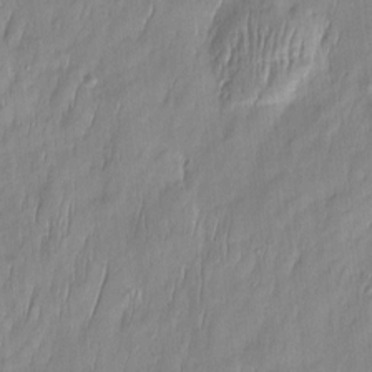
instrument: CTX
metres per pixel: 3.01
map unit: Htu
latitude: -5.9178
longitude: 174.7463
